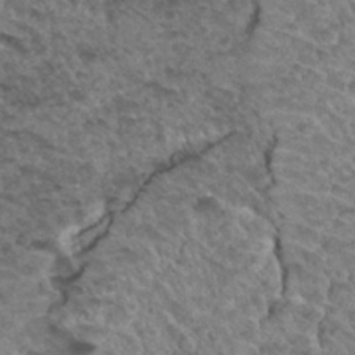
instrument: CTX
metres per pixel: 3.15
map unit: Hto
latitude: 32.1011
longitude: -48.0822
